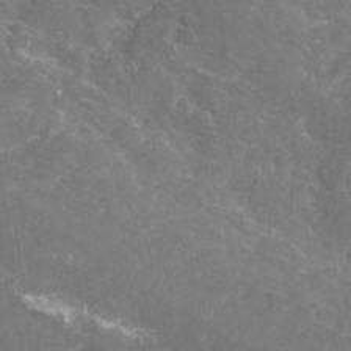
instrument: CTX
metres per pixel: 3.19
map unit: Nhu
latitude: -19.2376
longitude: -56.9135
